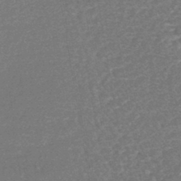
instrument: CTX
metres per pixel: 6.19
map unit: lHb
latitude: -44.0661
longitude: 77.5777
